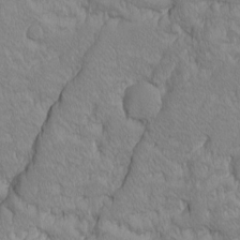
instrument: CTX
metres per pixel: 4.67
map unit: Ave
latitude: -10.1606
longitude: -117.2726
